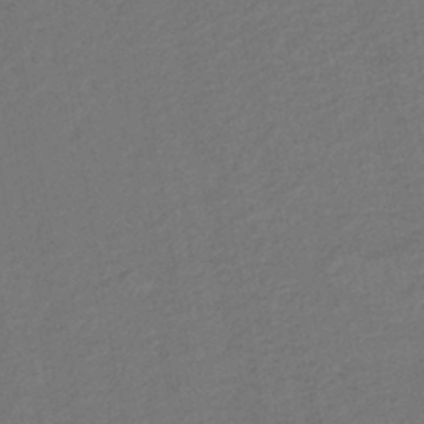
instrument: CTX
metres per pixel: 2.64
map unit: lHb
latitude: -43.1242
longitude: 68.1983
